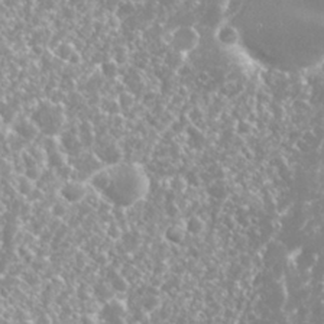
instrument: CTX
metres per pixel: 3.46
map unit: Nhu
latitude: 26.2334
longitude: -60.5357
